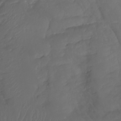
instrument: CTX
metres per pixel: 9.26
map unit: Aa
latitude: -10.7652
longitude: -68.7246
